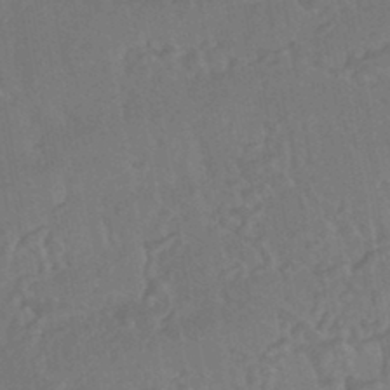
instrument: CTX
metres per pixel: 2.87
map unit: HNhu
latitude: -44.4818
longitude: 92.0850
